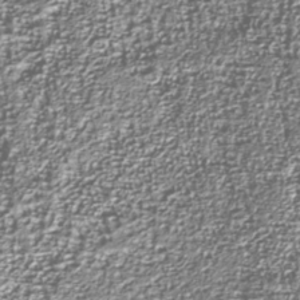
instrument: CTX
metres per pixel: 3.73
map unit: Nhu
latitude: -38.1795
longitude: -82.1199
